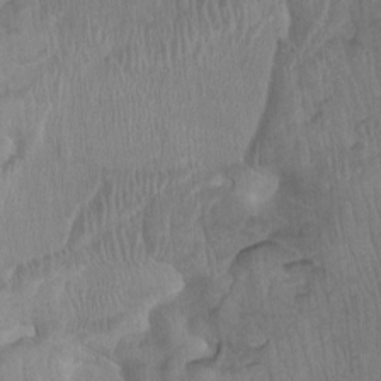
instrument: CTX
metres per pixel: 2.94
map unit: Ht
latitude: -2.2739
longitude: -17.1214
